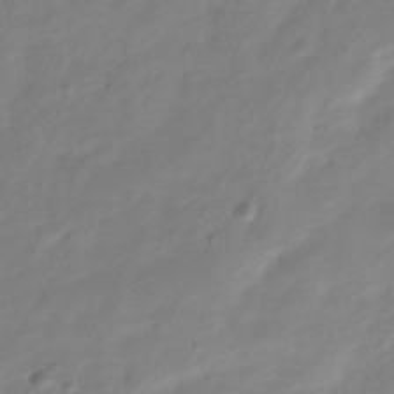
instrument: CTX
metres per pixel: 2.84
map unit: Hve
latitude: -34.7463
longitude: 88.1794
